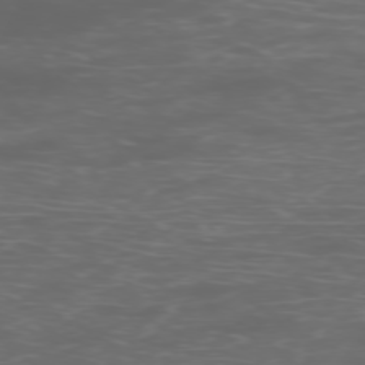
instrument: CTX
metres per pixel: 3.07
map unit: Hpe
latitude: -76.0850
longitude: -11.1025
